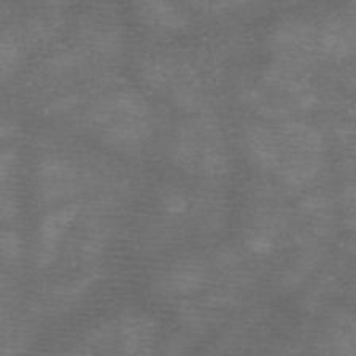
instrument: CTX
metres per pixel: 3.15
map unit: HNb
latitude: -48.2362
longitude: -40.8380
